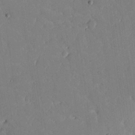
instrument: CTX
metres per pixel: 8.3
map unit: Nhu
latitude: 24.0444
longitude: -72.8002
